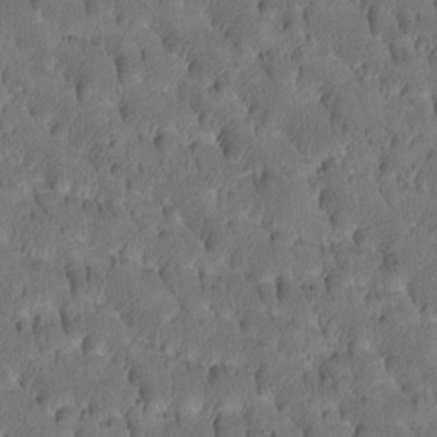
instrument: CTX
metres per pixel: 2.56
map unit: Htu
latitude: -3.2186
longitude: 172.1039
